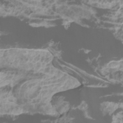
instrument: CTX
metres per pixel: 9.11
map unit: Htu
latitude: -11.3510
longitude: -74.5546
